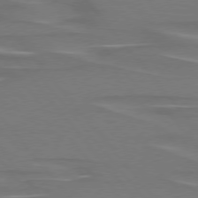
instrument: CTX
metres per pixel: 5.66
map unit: lApd
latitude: 75.6316
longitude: -80.3656
